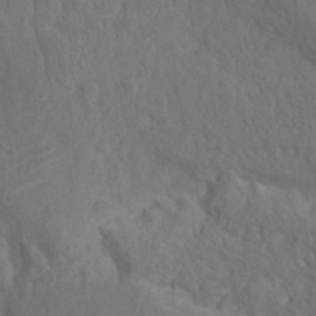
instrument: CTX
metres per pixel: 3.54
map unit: Nhu
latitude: 11.6694
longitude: -27.7639
